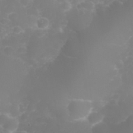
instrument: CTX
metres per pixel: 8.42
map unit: eHh
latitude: 30.6113
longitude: -65.1403
